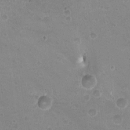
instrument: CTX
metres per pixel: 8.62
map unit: Ht
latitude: 3.3481
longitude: -19.4048
